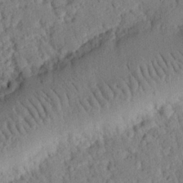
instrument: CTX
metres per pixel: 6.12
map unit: eHh
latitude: 26.1389
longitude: -79.1026
